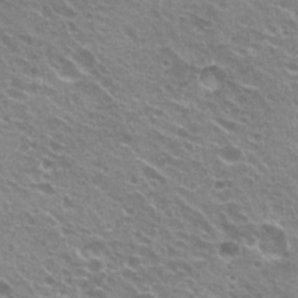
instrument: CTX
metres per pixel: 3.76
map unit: Hto
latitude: 22.9703
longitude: -32.0822
